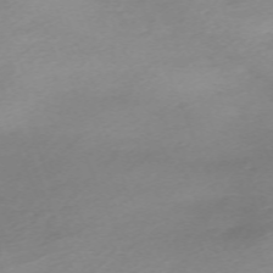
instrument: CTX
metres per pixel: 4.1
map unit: Nhu
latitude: -67.3321
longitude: 39.7289
